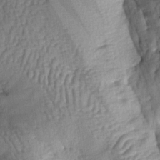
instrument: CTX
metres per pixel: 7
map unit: lAa
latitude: -6.3873
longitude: -126.7813
